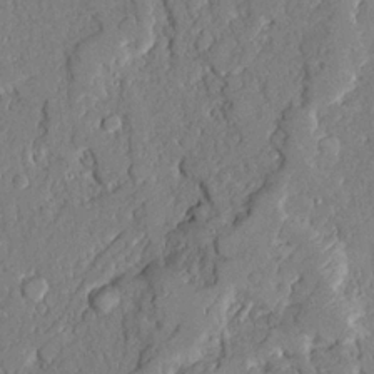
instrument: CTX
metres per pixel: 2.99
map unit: Ave
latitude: 22.2711
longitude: -128.4412
